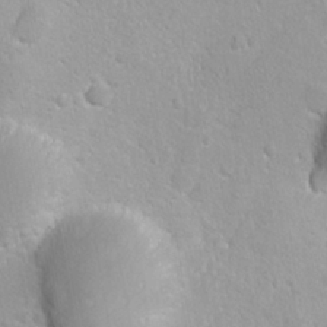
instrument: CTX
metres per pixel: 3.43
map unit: Ave
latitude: -10.6519
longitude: -120.7624
